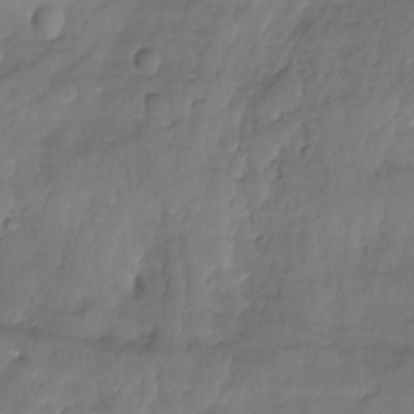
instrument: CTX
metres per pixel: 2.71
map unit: Aa
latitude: -10.8219
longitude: -68.8947
